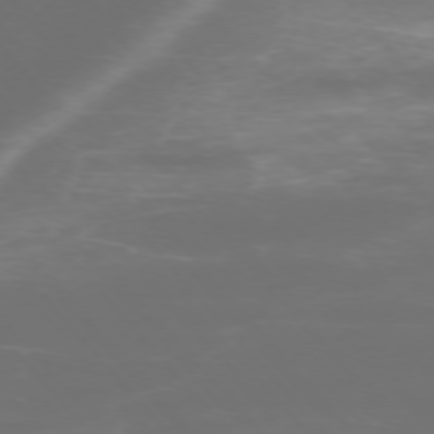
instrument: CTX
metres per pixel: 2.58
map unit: Ap
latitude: -75.4077
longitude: -76.8569
